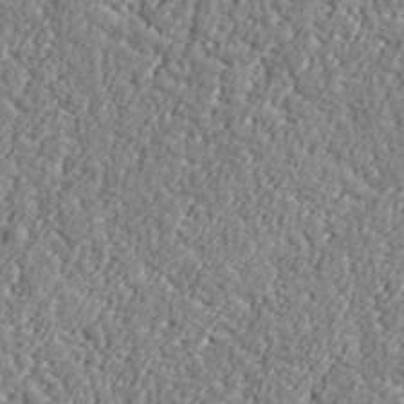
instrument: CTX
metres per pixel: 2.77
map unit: lHvf
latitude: 38.0255
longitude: -92.4223
